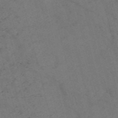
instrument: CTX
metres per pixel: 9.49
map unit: Nve
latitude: -58.3117
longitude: 51.7100
